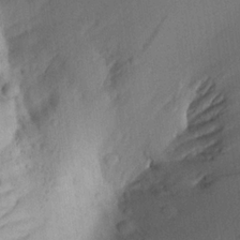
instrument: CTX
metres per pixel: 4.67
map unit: Aa
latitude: 20.4979
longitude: -147.0837
